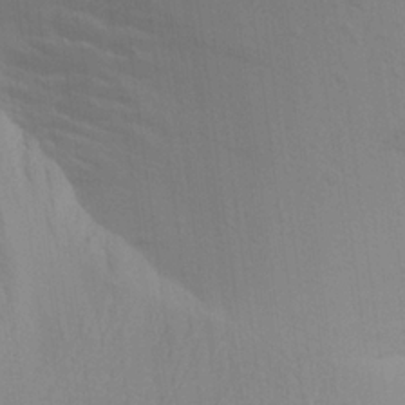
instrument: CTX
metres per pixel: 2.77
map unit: Aa
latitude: 22.4979
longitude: -145.2537
